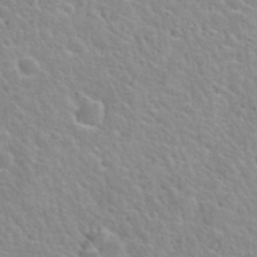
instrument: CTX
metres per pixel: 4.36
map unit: Hto
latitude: 32.8758
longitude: -50.1577
